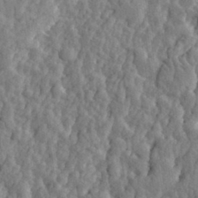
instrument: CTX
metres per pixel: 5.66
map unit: eHh
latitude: 31.7261
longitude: -79.9528
